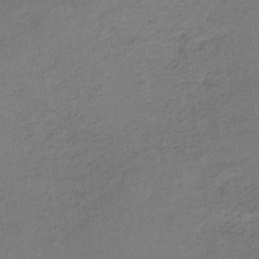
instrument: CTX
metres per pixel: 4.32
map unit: lHb
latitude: -35.0486
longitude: 62.4440
